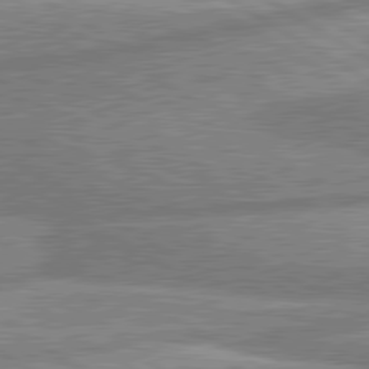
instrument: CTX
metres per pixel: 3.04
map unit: lApd
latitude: 80.4979
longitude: -170.2900
